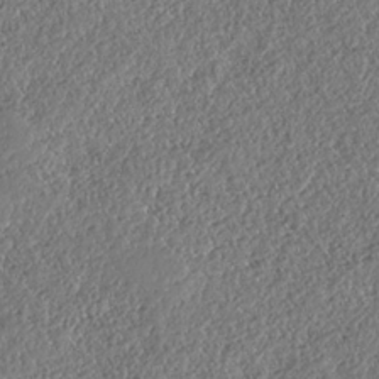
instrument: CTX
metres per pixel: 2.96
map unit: HNhu
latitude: -37.1431
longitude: 33.4077
